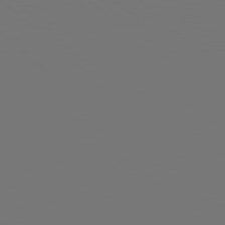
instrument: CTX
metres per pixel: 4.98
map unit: Hpe
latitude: 77.7260
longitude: -177.3481
